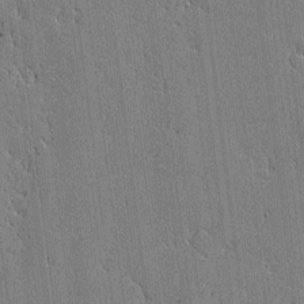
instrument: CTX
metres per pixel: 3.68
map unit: lAvf
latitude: -0.7086
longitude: -105.9717
